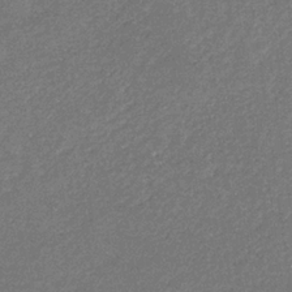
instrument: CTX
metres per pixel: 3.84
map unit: eHb
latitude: -32.1039
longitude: 69.1431
